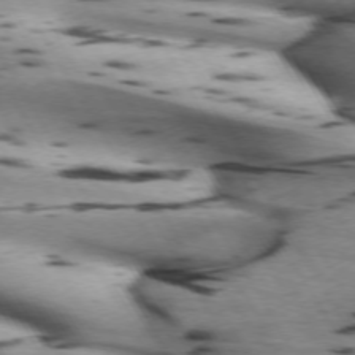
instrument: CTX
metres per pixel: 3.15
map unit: lApd
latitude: 72.3090
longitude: -52.3656
